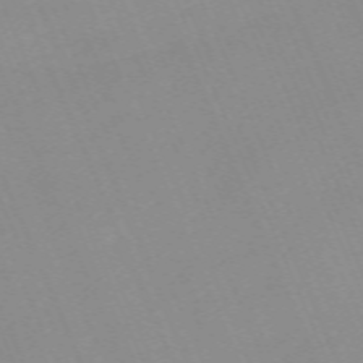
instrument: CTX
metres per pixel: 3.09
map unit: Nhu
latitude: -66.7274
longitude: 38.7841
